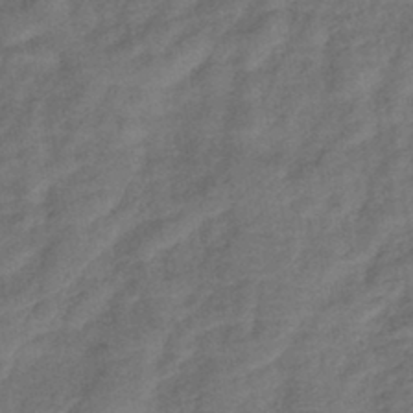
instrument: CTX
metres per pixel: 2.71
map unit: lHb
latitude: -42.6896
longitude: 79.7099
